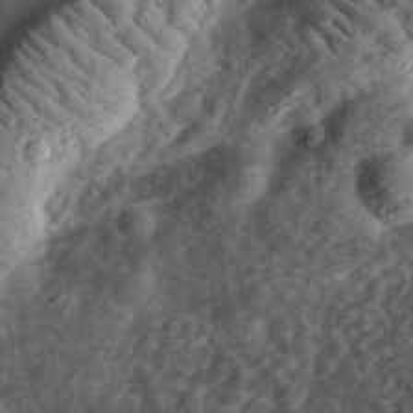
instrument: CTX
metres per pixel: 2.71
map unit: eHh
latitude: 35.3859
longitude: -78.7058
